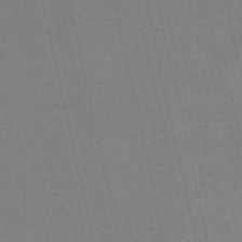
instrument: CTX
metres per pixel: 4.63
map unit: HNb
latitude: -53.9745
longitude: -45.8772
